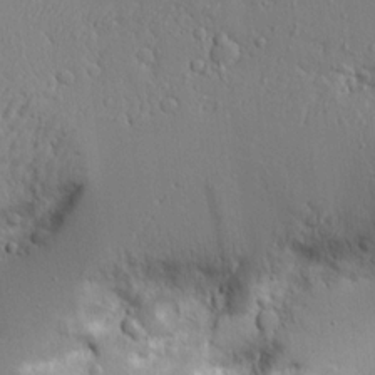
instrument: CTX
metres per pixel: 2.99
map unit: Aa
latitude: 15.5749
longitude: -140.9891
